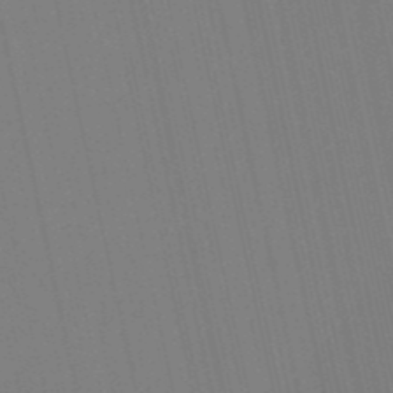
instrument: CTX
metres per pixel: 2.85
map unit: eHb
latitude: -50.6140
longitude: 76.9353
